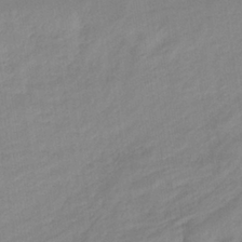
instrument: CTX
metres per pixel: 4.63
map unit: lHb
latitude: -35.5210
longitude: 73.1242
